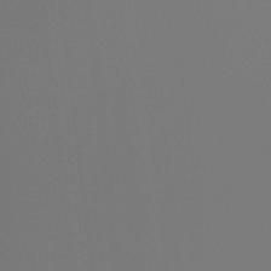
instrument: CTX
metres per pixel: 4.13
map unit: Htu
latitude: -14.6330
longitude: -45.5938
